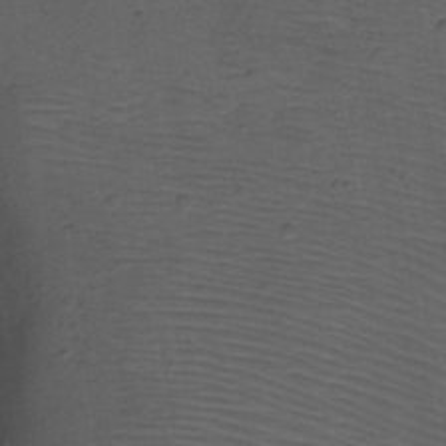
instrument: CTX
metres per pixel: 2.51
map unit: Nhu
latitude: 22.7435
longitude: -70.6868
